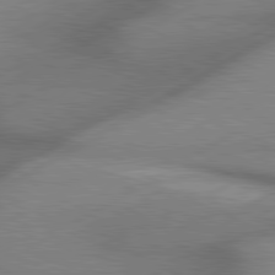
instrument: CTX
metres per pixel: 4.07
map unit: lApd
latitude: 80.1200
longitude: -118.1766
